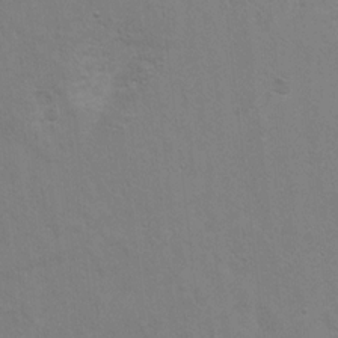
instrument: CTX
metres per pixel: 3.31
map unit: Hto
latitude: 9.0270
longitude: -35.3103
